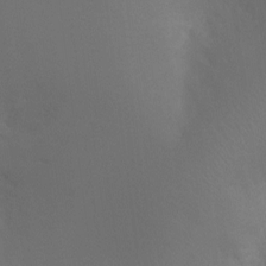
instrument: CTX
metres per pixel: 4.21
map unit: Ht
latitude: -4.9541
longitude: -25.3481
